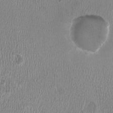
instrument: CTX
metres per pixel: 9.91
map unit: HNhu
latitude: -3.2942
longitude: -1.9717
